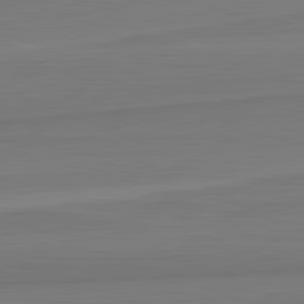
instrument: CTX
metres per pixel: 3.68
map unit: lApd
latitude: 82.4412
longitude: 168.9919
